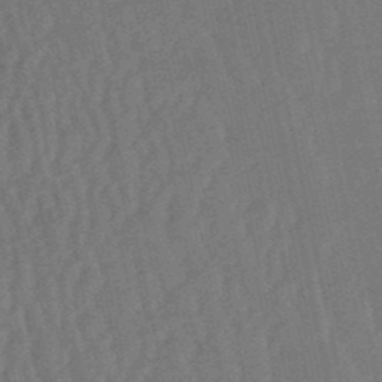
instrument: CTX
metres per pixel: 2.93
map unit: eHb
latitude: -50.5574
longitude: 73.0297
